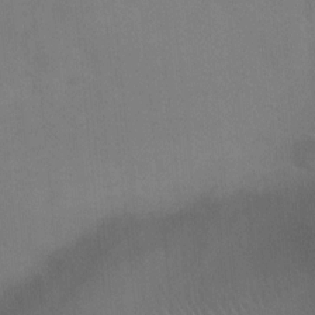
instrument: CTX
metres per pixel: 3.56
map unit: Ht
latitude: -3.7855
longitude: -17.1970
